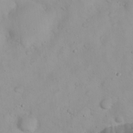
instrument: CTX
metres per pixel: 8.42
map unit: eHh
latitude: 23.8961
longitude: -64.4601
